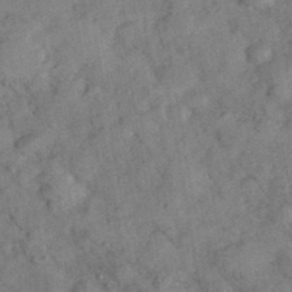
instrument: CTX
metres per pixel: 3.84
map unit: eHh
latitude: 37.3860
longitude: -67.6316
